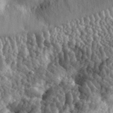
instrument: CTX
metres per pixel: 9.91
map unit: eHh
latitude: 34.8569
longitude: -79.8961
